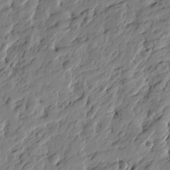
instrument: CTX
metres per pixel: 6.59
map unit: Htu
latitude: -3.4643
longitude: -178.9325
